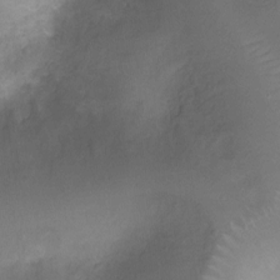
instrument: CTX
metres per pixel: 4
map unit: Ht
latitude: -7.7666
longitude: -18.8002
